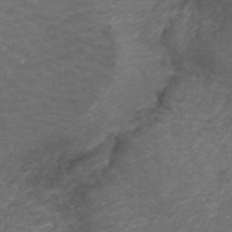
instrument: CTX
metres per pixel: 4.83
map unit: ANa
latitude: 41.9528
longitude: 27.6910
